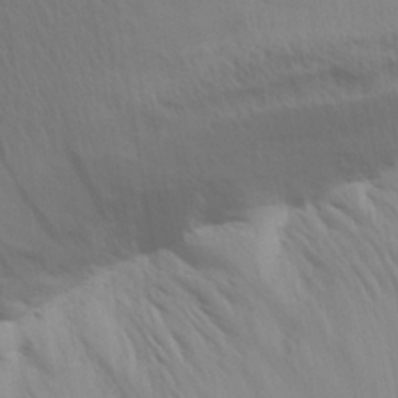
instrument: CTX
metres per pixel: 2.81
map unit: Aa
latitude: 30.8569
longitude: -135.5560
